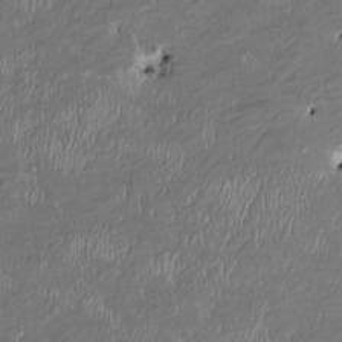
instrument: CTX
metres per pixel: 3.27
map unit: HNhu
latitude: 2.9891
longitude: -5.4804
